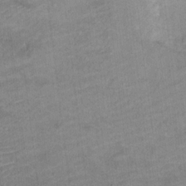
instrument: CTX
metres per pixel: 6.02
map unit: Ht
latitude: 8.8002
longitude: -36.4979
